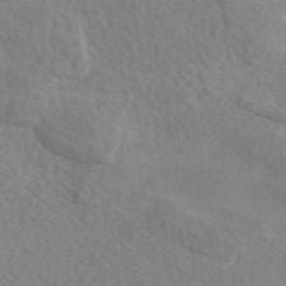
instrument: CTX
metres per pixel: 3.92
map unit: eAb
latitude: 49.1025
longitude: 117.8989
